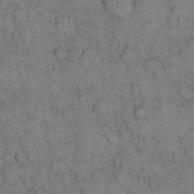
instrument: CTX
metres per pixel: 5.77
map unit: eHh
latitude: 14.4412
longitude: -62.9892
